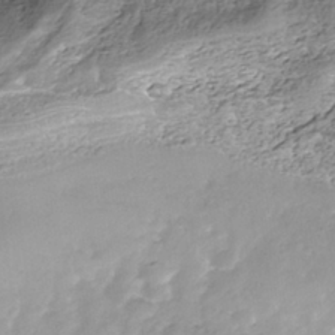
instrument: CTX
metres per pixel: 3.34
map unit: Nhe
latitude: -39.3699
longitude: -116.9703
